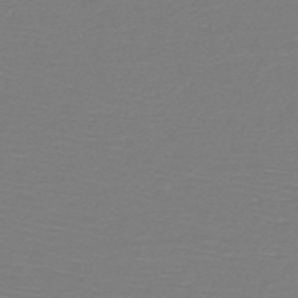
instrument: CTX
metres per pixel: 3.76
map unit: HNb
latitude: -49.6911
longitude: -44.0633
